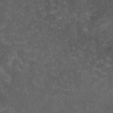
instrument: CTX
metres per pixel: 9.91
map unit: eAb
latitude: 45.5749
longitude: 123.3888
